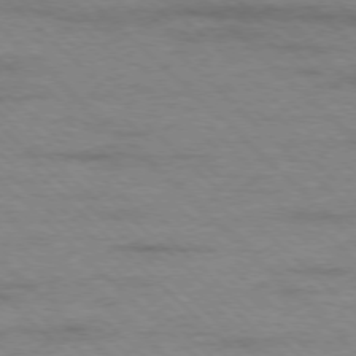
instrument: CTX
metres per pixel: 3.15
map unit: Ap
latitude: -77.6344
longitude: -94.4979
